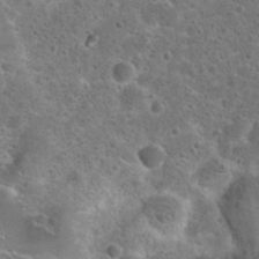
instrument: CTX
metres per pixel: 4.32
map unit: Hto
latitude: 22.6868
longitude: -47.9717
